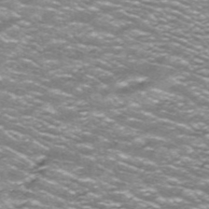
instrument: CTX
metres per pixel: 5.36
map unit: ANa
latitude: -40.2739
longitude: 103.1998
